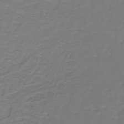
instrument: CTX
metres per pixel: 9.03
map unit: lHb
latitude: -42.0472
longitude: 56.9541
